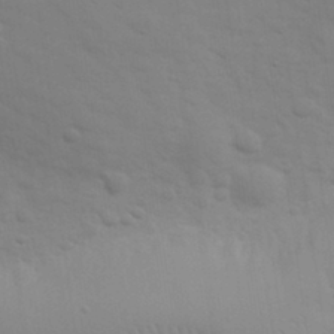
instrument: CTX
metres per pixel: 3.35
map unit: eHh
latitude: 30.8569
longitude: -70.1389
